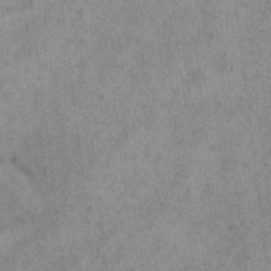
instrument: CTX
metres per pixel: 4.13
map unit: eHh
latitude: -0.0850
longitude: 18.3306
